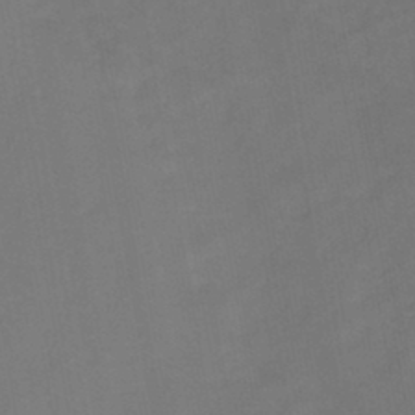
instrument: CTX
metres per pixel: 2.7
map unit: HNb
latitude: -44.3495
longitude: -38.7435
